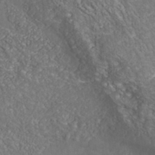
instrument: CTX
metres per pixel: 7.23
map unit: Nhu
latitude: -39.7100
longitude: -83.4804
